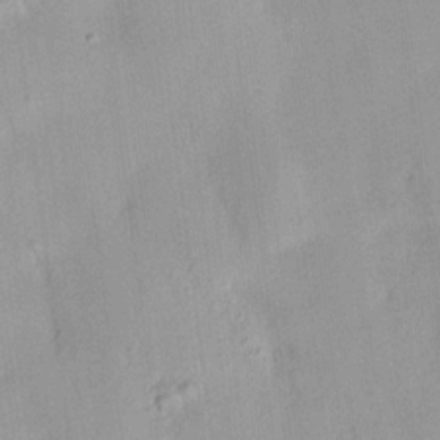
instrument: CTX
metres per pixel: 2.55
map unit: HNhu
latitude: 14.4412
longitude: 12.6519
